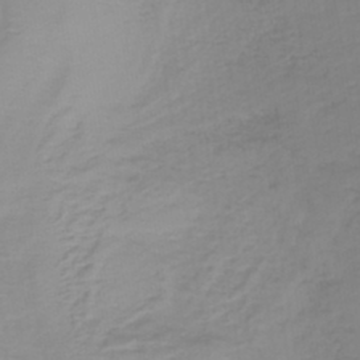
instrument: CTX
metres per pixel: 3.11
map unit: lHb
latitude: -40.7085
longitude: 65.6722
